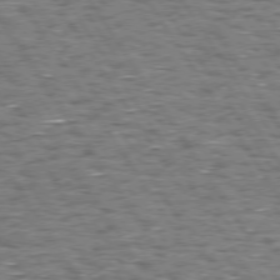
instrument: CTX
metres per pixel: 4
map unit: Hpe
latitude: 73.8962
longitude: -133.8772
